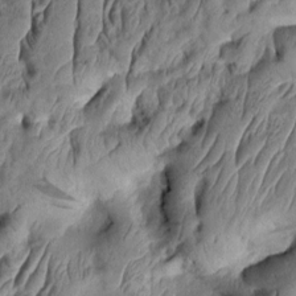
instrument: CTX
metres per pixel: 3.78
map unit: Aa
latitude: 8.7813
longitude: -131.8017
